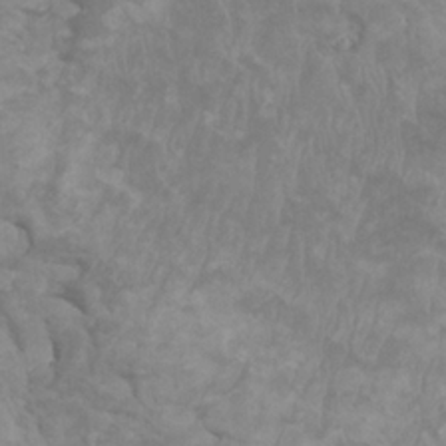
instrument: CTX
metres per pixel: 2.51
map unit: HNhu
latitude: 2.5168
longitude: -1.8961
